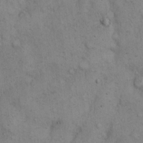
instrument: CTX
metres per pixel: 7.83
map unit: eHh
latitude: 14.9136
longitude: -63.8395
